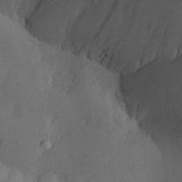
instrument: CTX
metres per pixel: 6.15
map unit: Aa
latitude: 26.0255
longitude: -128.4979
